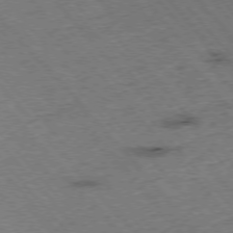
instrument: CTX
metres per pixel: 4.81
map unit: Hpe
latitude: -76.3495
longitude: -16.5924
